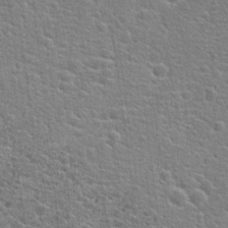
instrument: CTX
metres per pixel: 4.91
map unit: Hto
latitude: 21.2726
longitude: -44.0633
